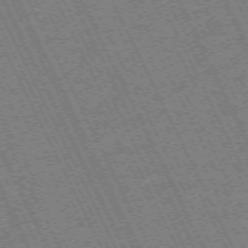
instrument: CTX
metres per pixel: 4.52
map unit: Hpe
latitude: -70.9353
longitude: 10.2740
